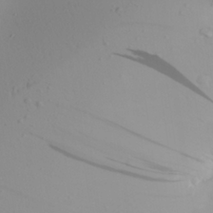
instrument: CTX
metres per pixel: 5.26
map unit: Aa
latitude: 24.8191
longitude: -144.5357
